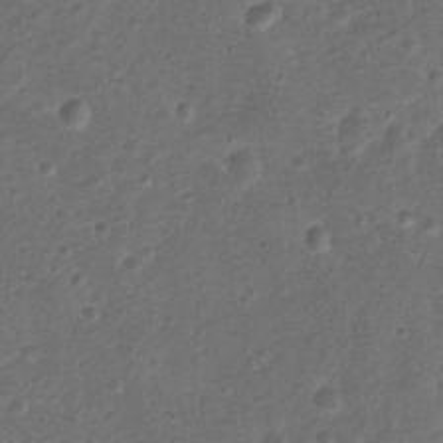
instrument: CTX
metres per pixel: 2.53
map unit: Nhu
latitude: 2.5545
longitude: -15.9339
